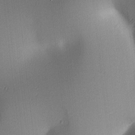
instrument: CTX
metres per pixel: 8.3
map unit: lAa
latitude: 2.7246
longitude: -116.2145
